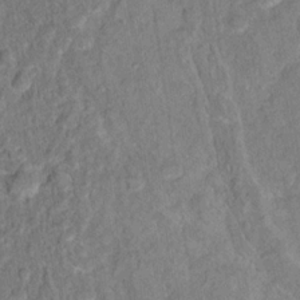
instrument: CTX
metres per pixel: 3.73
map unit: Hto
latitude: 14.7436
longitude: -38.4223
